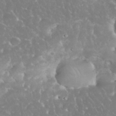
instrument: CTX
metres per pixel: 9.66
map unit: eHh
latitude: 34.9513
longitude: -63.7072
